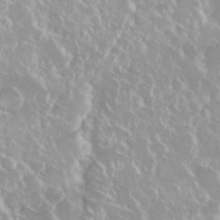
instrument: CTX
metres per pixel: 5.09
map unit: Nhu
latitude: 28.9702
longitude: -61.2537
